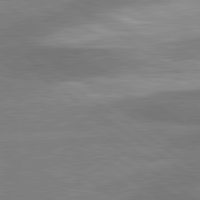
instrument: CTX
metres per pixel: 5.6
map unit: lApd
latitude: 81.4048
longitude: -176.2711
